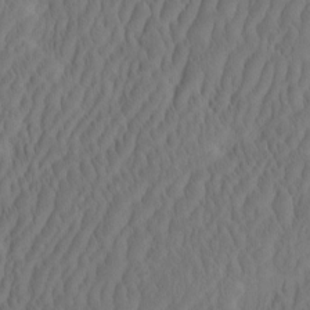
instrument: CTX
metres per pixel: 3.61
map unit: eHh
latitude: -2.2550
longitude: 15.8801
